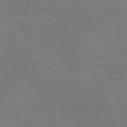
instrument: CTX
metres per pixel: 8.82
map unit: Nve
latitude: -58.0094
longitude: 56.9353
